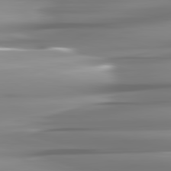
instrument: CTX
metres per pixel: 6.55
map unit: lApd
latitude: 81.8961
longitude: -143.0270
